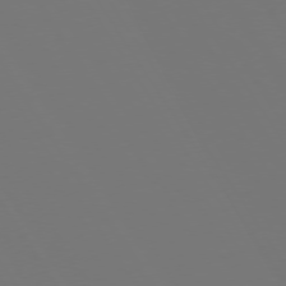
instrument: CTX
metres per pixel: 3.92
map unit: Hpe
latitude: 73.4616
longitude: -128.5168
